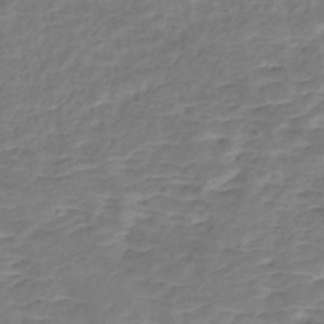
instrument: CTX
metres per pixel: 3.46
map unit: Nhe
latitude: -46.5951
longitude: 152.3873
